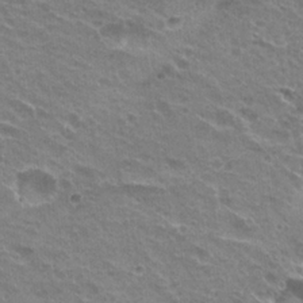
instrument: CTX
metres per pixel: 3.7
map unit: Hto
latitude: 22.7813
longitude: -31.9151
